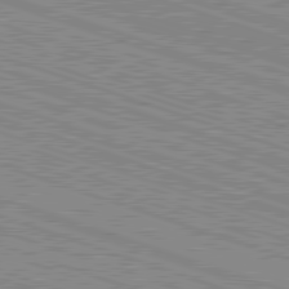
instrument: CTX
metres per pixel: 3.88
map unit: Hpe
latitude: -82.8975
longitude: 8.4440
